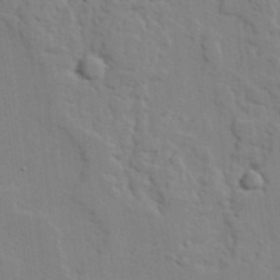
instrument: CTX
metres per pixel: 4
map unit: lAvf
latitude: 24.8757
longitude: -110.8002
